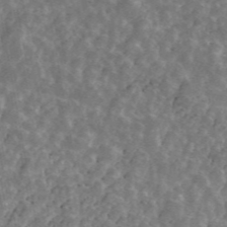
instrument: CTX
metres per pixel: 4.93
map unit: ANa
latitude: 44.7624
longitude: 30.0850
